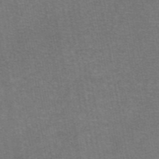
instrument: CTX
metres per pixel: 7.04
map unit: eAb
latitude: 47.4427
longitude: 105.6155
